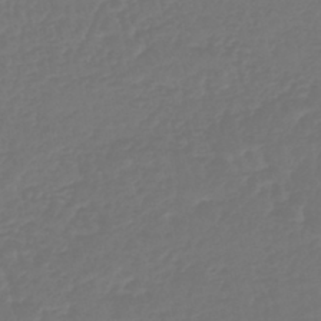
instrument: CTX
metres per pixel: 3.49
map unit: lHb
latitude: -43.1431
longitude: 60.8030
